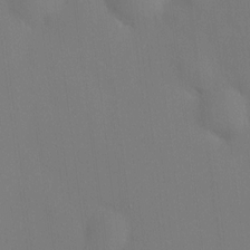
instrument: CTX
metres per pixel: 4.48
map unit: HNhu
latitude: 8.3656
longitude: 14.8786
